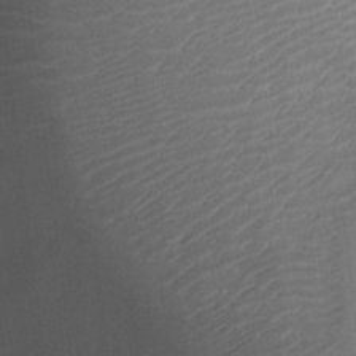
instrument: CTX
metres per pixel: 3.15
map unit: Ht
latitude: -3.2942
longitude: -15.8584
